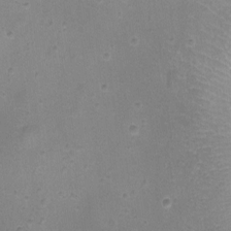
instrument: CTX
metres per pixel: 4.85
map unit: Ht
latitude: -8.1984
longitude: -21.3293
